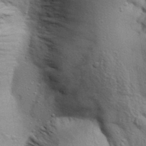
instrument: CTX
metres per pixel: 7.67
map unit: Aa
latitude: 30.4034
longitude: -135.5938
